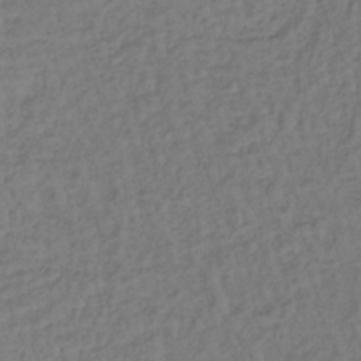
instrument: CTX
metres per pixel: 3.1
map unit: lHb
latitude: -35.9745
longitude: 66.5763
